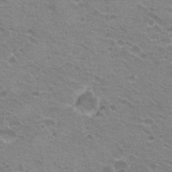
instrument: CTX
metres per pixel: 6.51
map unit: Hto
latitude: 20.8569
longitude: -32.1767
